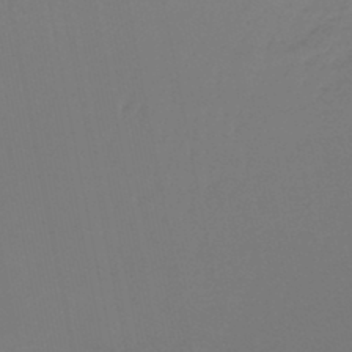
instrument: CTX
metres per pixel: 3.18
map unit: lHb
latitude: -44.5763
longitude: 75.1620
